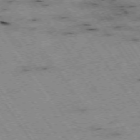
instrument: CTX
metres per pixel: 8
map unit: Hpe
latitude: -74.3873
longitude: 1.8423
